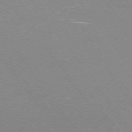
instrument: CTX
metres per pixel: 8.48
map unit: Ap
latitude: -74.9920
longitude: -75.3104
